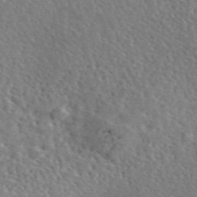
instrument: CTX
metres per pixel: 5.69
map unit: eAb
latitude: 45.5371
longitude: 111.4076
